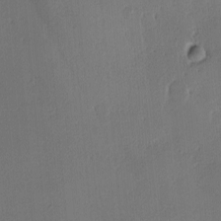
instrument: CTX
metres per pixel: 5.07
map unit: Ave
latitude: -7.9745
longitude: -121.8206
